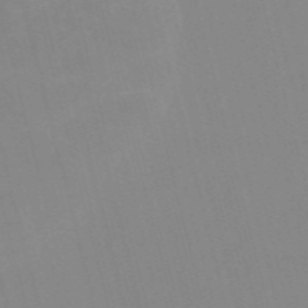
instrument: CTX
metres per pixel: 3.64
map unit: Nve
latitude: -57.6533
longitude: 61.7100
